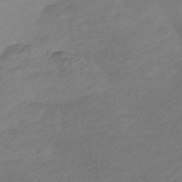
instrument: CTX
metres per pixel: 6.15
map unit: Nve
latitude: -57.9556
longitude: 53.9178
